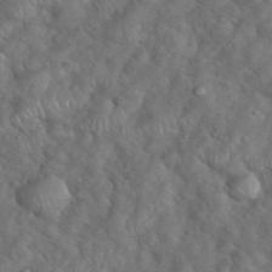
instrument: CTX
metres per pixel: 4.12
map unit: eHh
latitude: 39.1592
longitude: -57.2159
